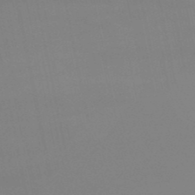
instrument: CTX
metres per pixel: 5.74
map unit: lHb
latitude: -49.3888
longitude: 68.1605
